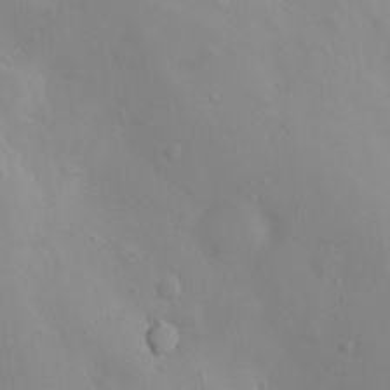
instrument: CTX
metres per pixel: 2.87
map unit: Nhu
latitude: 11.3293
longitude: -26.5735
